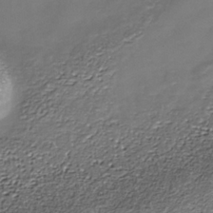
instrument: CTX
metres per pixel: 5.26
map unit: Nhe
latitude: -37.5777
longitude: -87.2159
